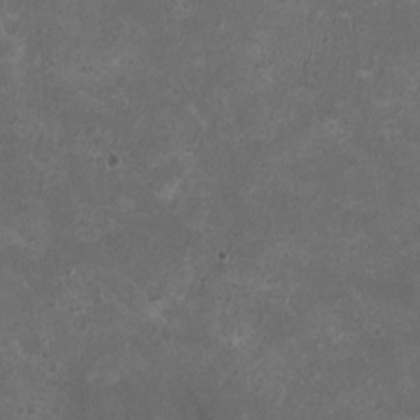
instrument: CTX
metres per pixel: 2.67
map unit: HNhu
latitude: 1.1970
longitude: -0.6679
